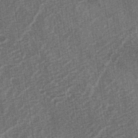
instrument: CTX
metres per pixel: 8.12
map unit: lAa
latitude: -3.1620
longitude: -129.5371
